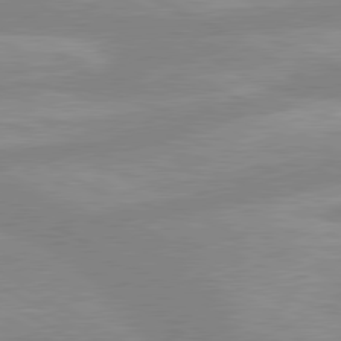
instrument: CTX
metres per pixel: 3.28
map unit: lApd
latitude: 80.2145
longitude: -168.4034
